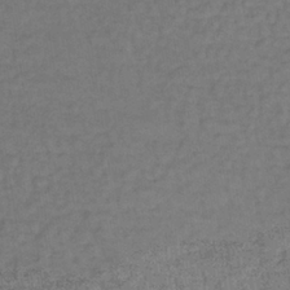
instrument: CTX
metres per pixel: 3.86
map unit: lHb
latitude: -35.8422
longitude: 65.4266
